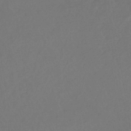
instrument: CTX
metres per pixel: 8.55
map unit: eHb
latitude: -35.6344
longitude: 78.8786
